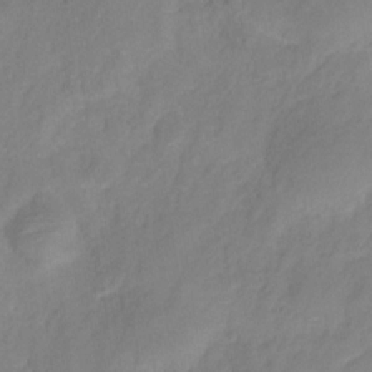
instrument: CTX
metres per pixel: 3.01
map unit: HNhu
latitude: -28.1228
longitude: 74.8975
